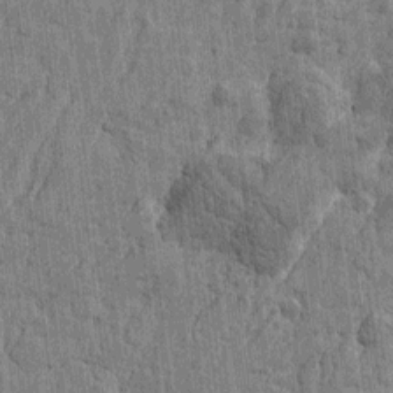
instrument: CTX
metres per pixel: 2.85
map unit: Htu
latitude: -4.4062
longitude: -179.3860
